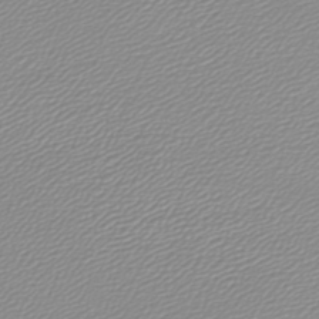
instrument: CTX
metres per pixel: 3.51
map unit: lHb
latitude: -44.0850
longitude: 61.2565
